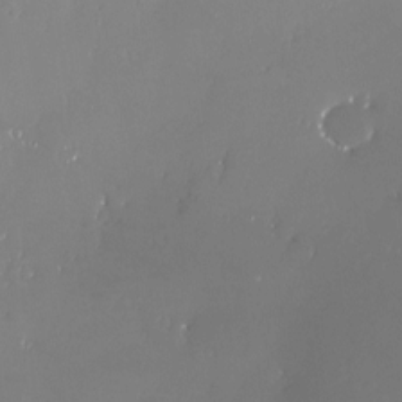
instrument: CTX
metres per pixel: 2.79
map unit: eHh
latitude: -4.0472
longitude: 20.1228
